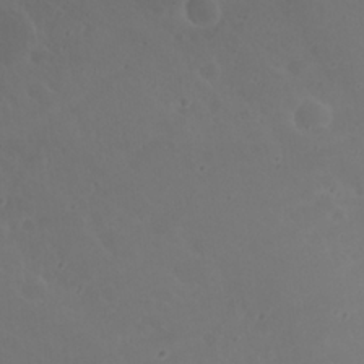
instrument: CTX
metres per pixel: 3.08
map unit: Nhu
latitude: 22.8191
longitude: -66.2711
